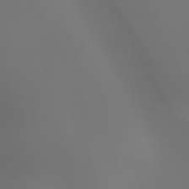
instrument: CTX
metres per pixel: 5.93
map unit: HNhu
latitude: -47.4076
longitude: 30.3873
